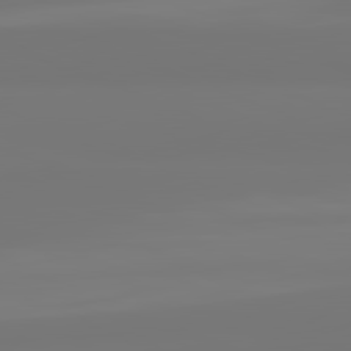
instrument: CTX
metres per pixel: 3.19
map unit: lApd
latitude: 82.0633
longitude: -176.5168
